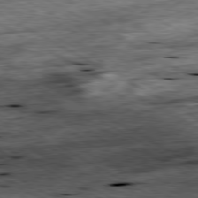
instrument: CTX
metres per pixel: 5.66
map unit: Ap
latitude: -80.7086
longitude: -89.8017
